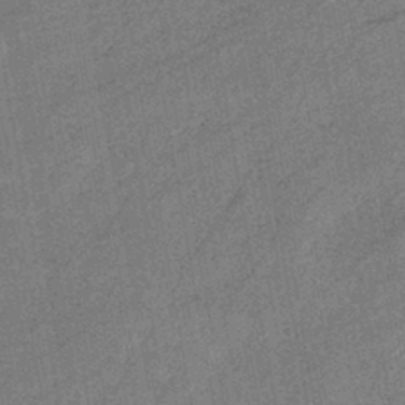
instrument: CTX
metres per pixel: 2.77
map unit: eHb
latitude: -42.1605
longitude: 82.5385
